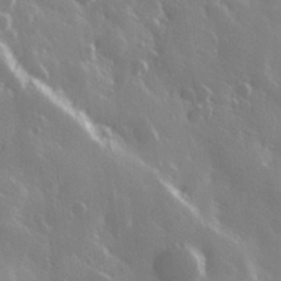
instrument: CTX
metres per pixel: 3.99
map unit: Hve
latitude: 28.5546
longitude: 146.6707
